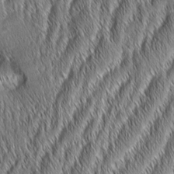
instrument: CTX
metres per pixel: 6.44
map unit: Aa
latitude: 6.9325
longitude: -130.5924
